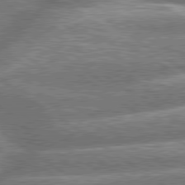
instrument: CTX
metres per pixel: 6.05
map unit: lApd
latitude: 79.9150
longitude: -159.0648
